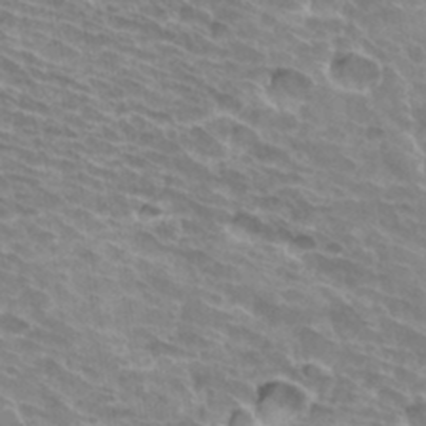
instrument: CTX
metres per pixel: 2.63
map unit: Hto
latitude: 33.2915
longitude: -42.1578
